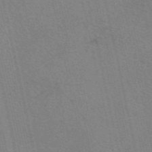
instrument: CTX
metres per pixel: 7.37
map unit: eAb
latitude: 51.0836
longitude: 107.8423
